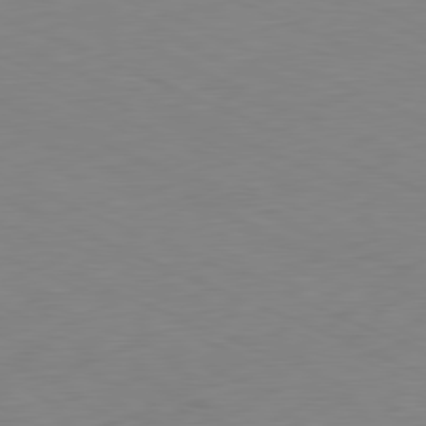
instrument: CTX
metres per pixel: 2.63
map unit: Ap
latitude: -81.5966
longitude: -68.1011
